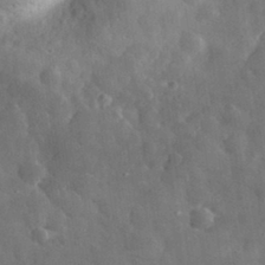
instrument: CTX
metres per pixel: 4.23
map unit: eHh
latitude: 31.4238
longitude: -72.5168
